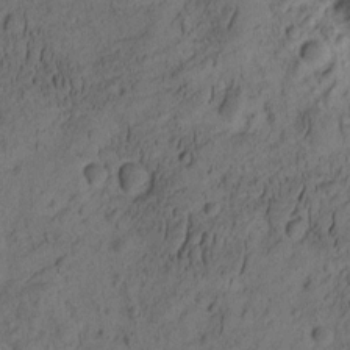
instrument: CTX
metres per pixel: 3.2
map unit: eHh
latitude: -1.7289
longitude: 16.8786
